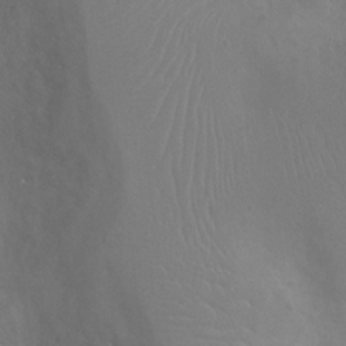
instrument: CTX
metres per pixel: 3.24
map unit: Ht
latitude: -3.7288
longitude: -17.8583
